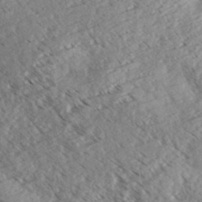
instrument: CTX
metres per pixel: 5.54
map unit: eHh
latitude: 35.4237
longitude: -139.6505
